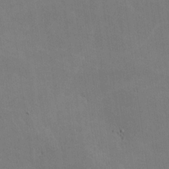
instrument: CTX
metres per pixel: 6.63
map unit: lHvf
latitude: -10.3495
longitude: -102.4034
